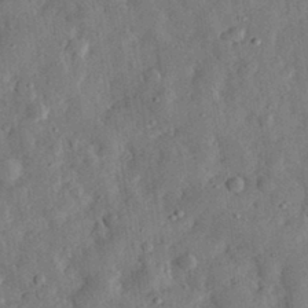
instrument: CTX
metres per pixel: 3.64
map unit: eHh
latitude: 31.2726
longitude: -76.2711
